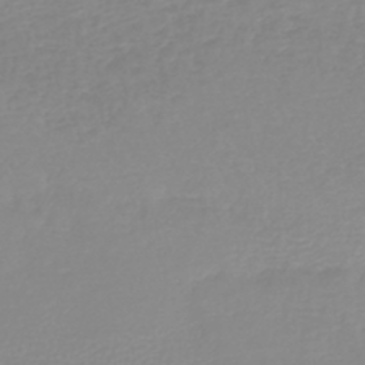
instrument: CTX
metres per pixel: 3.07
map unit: lHb
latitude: -44.7463
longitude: 54.4251
